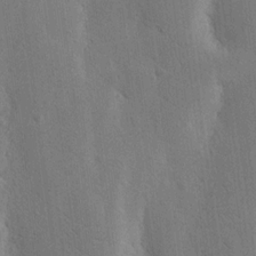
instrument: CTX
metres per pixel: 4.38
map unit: Nhu
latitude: 15.7828
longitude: -77.8016
